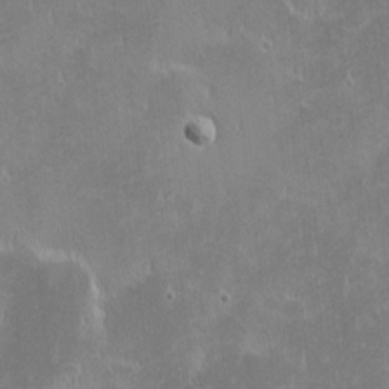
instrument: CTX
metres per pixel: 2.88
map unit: eHh
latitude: -1.9556
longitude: -84.8947
